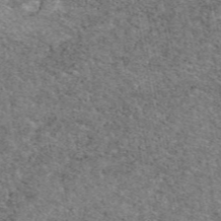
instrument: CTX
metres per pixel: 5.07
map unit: eAb
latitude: 48.3467
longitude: 116.6329
